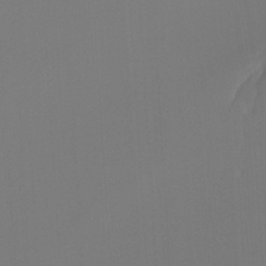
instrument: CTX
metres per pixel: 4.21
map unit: Ht
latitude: -5.0108
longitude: -62.7813
